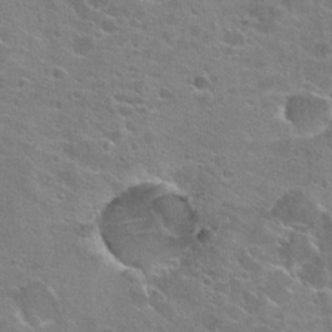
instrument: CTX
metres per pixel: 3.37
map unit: Hto
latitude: 23.3859
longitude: -42.4223
